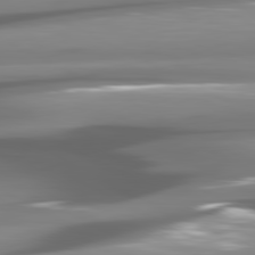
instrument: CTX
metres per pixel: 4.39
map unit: lApd
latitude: 80.9136
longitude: -145.1025
